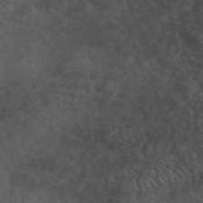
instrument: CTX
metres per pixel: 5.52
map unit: ANa
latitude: 42.1200
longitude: 54.2551
